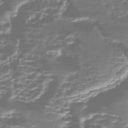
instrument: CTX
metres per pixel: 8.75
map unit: Nhe
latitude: -46.9164
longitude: -171.7638
